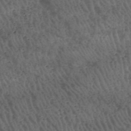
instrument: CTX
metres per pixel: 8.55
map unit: HNhu
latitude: -47.7666
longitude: 28.8219
